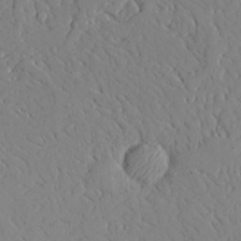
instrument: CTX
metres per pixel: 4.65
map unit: Aa
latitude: 25.2537
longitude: -129.5182
